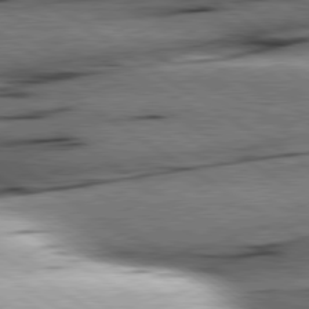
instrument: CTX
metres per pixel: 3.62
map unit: lApd
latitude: 79.6505
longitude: -155.9528
